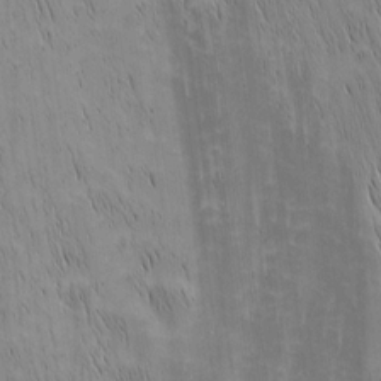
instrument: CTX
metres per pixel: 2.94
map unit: Nhu
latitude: -5.9745
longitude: -152.2145
